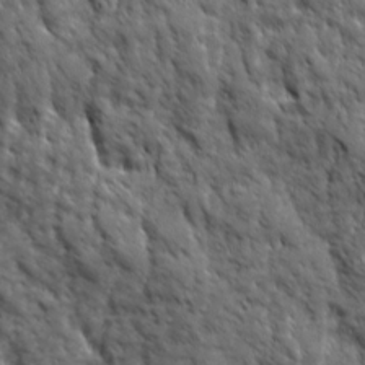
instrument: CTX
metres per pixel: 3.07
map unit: Ave
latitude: 19.7638
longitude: -134.9136
